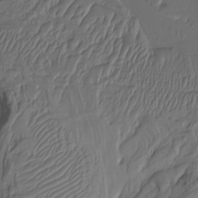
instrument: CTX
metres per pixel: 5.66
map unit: Htu
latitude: -7.5966
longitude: -67.1592
